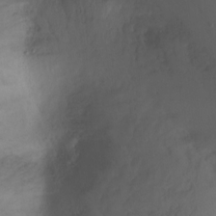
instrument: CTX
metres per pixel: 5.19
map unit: Ht
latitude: 0.7246
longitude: -44.9136
